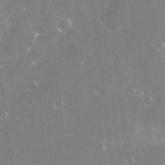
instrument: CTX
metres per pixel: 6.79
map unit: Nve
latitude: -17.3321
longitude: -58.9703
